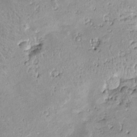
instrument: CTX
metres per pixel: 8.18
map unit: Nve
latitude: -8.4251
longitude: 174.4062
